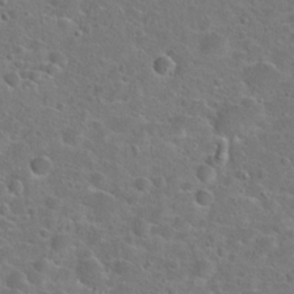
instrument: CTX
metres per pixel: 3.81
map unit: Hto
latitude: 23.4804
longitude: -46.7247
